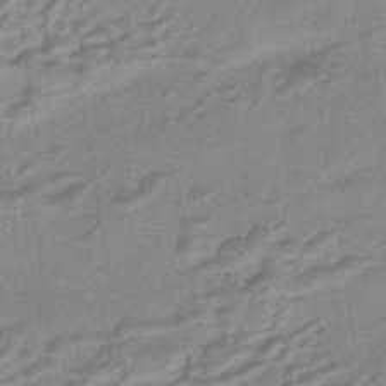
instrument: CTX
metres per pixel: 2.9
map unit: HNhu
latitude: -42.9163
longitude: 90.4440
